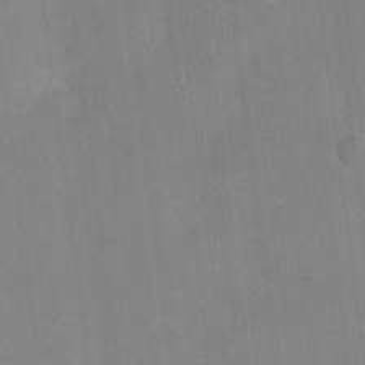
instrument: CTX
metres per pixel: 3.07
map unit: eHh
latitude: 4.2900
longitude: -67.9717
